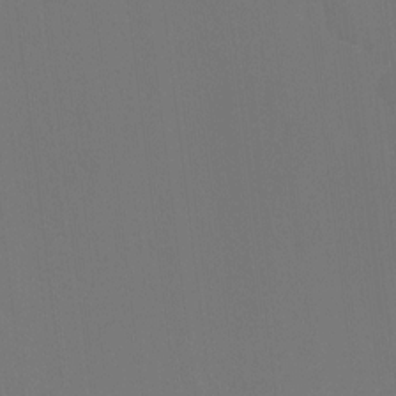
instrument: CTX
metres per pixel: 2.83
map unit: HNhu
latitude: 7.4804
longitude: 4.1983
